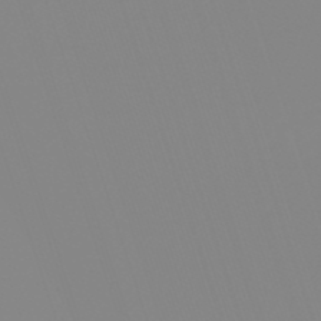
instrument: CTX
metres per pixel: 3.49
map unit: lHb
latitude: -49.0109
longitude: 81.4644
